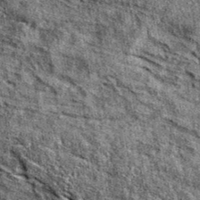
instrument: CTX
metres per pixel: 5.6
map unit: eAb
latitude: 37.5749
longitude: 106.0661
